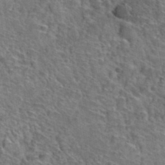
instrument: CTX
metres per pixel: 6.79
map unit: Hto
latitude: 38.8002
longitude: -45.0647
